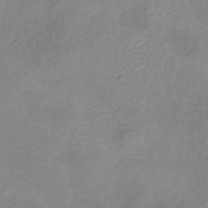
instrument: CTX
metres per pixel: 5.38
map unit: HNb
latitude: -33.5022
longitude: 55.5966
